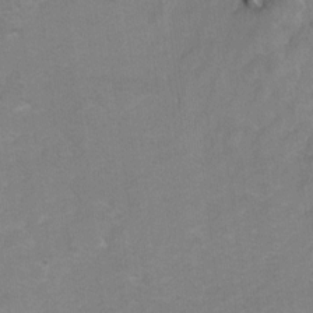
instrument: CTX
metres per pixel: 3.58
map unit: Hto
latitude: 5.3482
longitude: -31.8962
